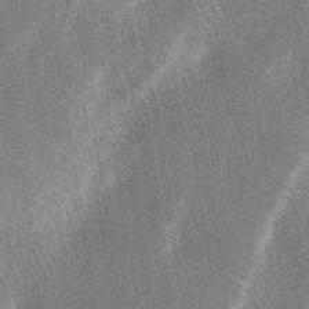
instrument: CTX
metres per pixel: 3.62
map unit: lAa
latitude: -3.7666
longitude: -129.4048
